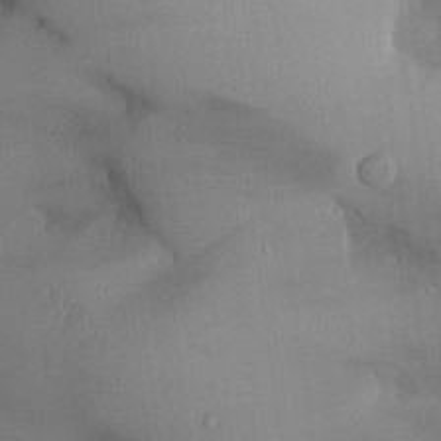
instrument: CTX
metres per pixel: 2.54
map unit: Aa
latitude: 26.6680
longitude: -129.0080
